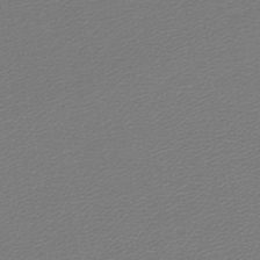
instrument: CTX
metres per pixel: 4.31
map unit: lHb
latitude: -43.6532
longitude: 62.1605
